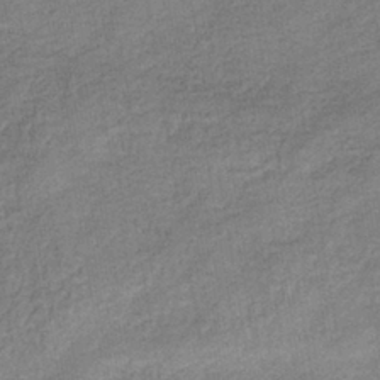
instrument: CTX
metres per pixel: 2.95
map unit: eHb
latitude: -38.8219
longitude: 80.2551
